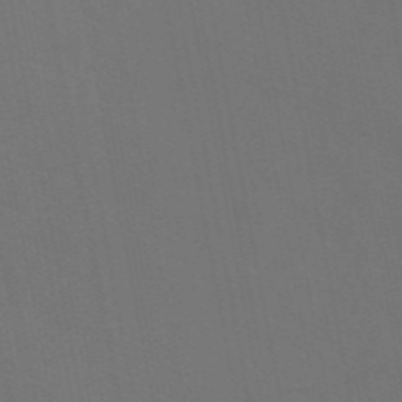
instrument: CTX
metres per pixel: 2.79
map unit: eAb
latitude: 46.4034
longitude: 121.4265
